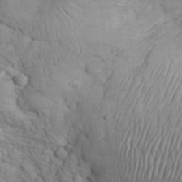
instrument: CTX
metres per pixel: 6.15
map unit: eHh
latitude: 32.2711
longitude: -66.4979
